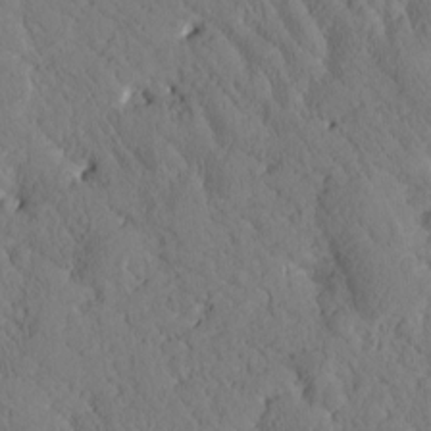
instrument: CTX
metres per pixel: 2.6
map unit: Htu
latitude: 0.4790
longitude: 176.1984
